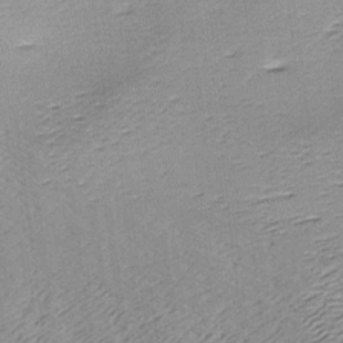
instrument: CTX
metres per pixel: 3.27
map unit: Ave
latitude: -7.7477
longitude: -123.4804
